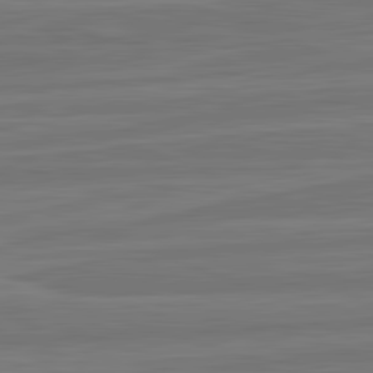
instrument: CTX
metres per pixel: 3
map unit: lApd
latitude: 82.4034
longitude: -174.1956
